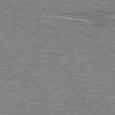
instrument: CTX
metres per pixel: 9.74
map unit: lApd
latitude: 76.1200
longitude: -80.0822
